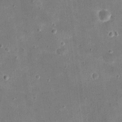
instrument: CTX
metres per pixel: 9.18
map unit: eHh
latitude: 21.5371
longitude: -66.6301
